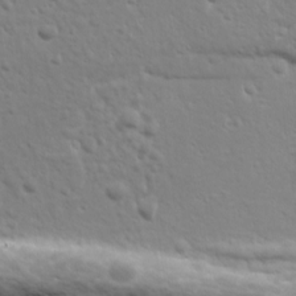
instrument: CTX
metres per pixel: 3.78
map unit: Ave
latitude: 18.7057
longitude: -133.1970
